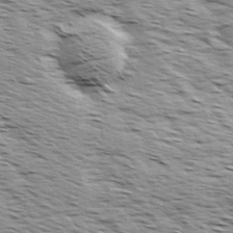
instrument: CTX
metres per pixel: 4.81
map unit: Ave
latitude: 14.5546
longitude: -103.6505
